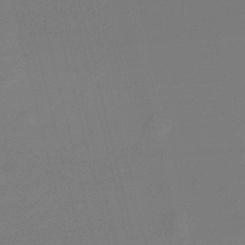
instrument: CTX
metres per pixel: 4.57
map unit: lHb
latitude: -47.1242
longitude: 67.7100
